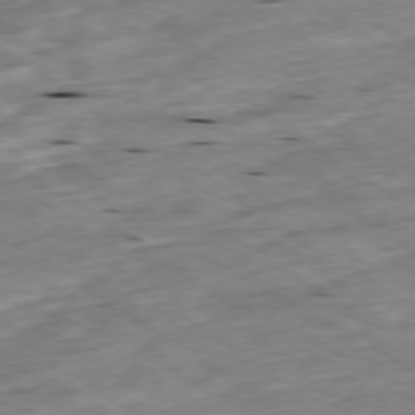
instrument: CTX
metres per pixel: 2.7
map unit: Ap
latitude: -79.7855
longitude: -91.0081
